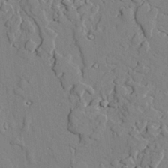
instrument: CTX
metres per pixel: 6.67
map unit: lAvf
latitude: 25.8394
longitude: -110.4034
